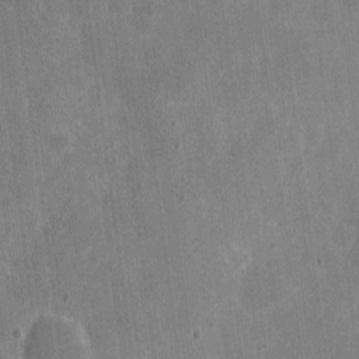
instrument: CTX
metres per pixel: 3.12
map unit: eHh
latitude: 5.4237
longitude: -67.1025
